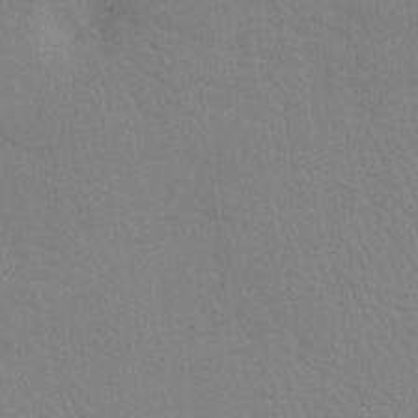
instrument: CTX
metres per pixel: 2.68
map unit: Ht
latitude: -8.3684
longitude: -32.9325
